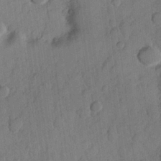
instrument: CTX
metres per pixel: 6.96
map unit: Hve
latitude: 23.7638
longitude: 148.8408
